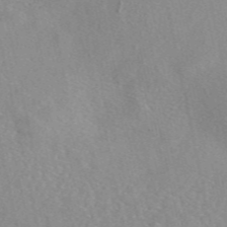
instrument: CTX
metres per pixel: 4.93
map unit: eAb
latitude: 46.8758
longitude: 113.0676
